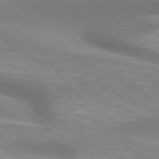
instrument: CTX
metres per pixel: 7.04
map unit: lApd
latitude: 74.8569
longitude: -50.1766
